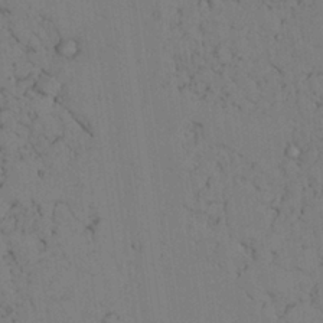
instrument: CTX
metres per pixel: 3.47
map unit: Aa
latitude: 26.4790
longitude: -137.3482
